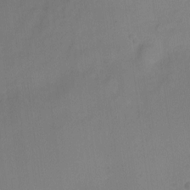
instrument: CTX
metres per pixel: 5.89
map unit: Nhu
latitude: 4.1767
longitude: -16.6302
